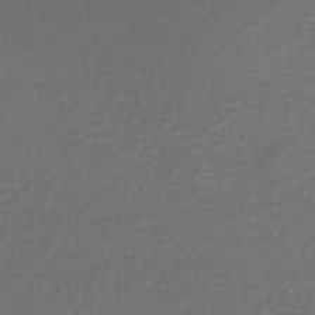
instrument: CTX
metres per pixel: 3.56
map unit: lHb
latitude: -35.1620
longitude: 66.4629
